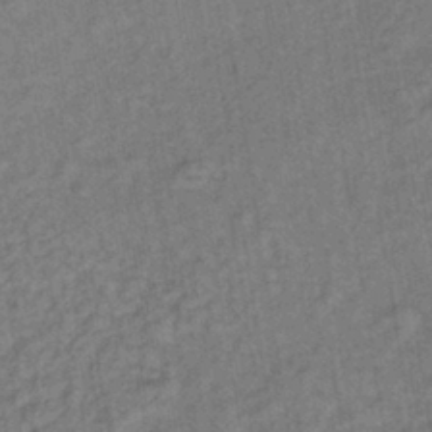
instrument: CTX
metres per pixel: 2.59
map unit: lHb
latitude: -38.8786
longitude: 62.4251
